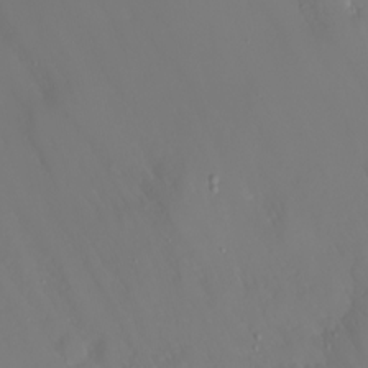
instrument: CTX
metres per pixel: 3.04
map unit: Htu
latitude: -4.2172
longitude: -88.6869
